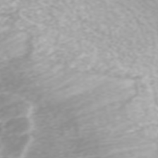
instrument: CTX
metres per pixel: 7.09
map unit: ANa
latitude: 45.5938
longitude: 21.9745
